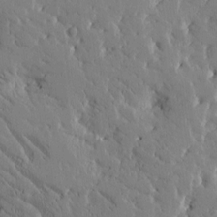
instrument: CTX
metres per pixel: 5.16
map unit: Htu
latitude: -2.6329
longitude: 175.6532
